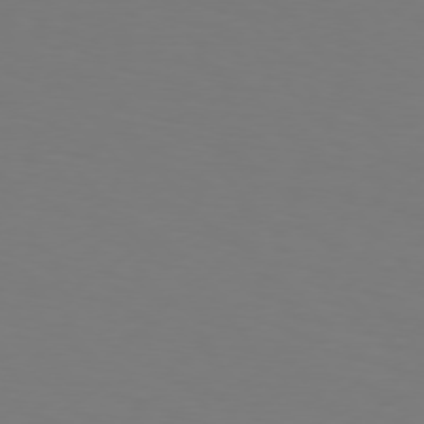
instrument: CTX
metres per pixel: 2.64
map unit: Hpe
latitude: 75.9717
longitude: -139.6883
